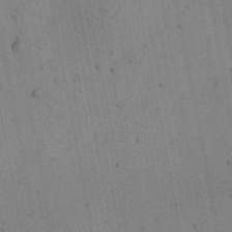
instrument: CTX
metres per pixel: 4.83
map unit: Aa
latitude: 22.3467
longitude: -143.1025
